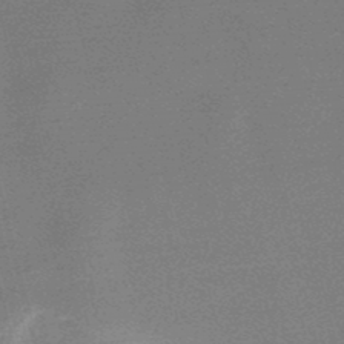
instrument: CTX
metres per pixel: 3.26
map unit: lHb
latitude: -48.2362
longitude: 67.9178
